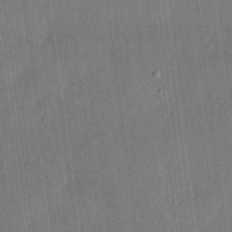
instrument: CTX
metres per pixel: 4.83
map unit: eHh
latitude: 17.2915
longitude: -69.9528
